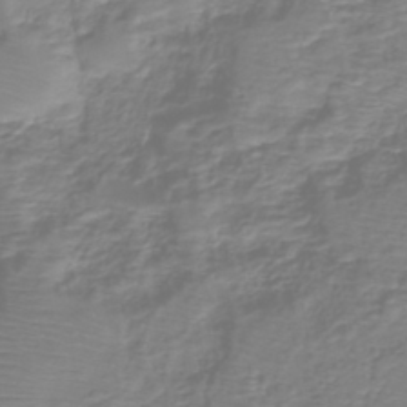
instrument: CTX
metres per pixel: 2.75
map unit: eHh
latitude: -40.4251
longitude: -29.9906
